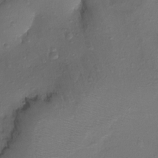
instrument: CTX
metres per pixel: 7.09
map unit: Nhu
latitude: -17.9556
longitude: -45.7260
